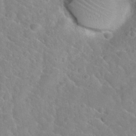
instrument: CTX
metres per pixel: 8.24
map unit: Nhu
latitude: 30.5546
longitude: -51.0269
